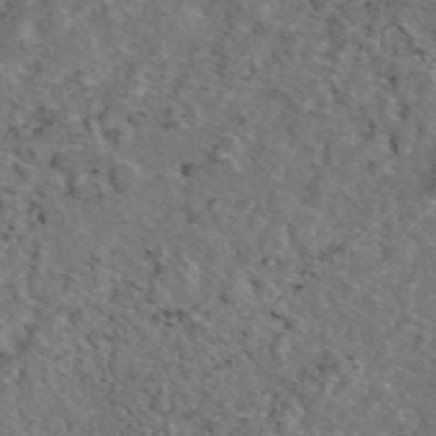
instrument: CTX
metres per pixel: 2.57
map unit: eAb
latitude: 46.1767
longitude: 113.6722
